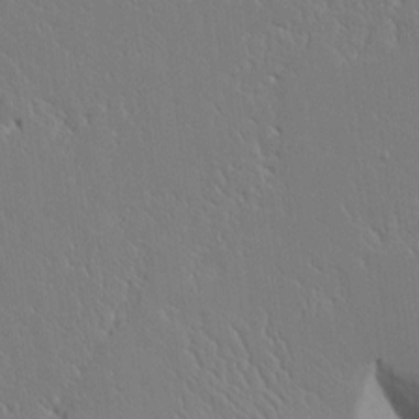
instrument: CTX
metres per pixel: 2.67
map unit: Aa
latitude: 11.9339
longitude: -127.7639
